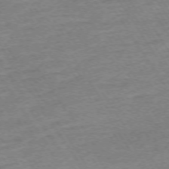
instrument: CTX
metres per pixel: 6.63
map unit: Ap
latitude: -74.2173
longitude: -84.7624
